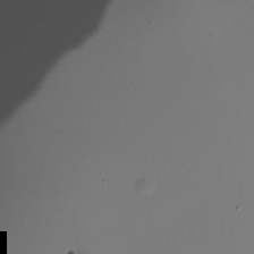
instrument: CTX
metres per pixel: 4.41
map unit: Nve
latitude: -24.6896
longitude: 106.3684
